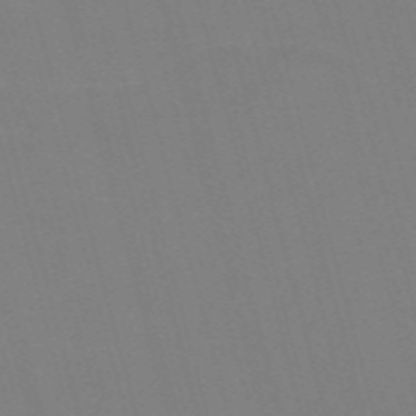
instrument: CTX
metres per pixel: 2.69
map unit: Nve
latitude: -58.5195
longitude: 62.0661
